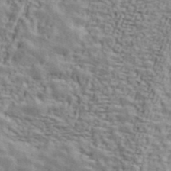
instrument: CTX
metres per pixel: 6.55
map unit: ANa
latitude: 42.5735
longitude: 48.1417
